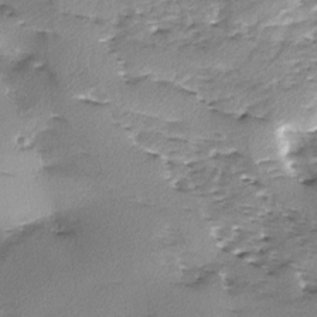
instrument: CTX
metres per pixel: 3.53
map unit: Ave
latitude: -9.8422
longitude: -117.7261
